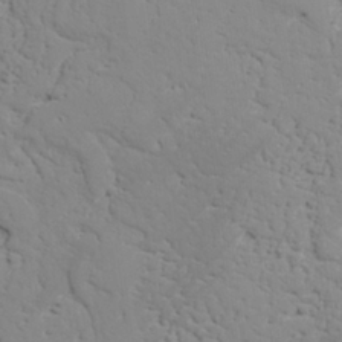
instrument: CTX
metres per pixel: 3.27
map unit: lAvf
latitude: 25.7827
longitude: -109.9150
